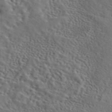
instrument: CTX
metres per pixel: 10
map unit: eAb
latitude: 43.5182
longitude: 112.5007
